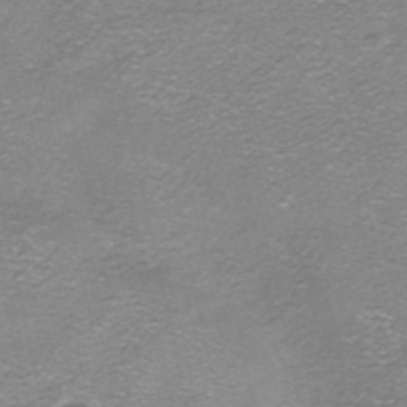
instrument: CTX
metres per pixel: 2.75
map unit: HNhu
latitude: -40.1228
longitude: 103.0486
